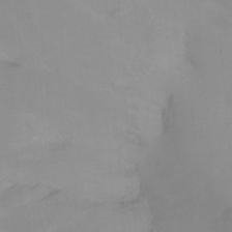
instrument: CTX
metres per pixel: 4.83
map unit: Ht
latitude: -15.4077
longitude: -48.4034
